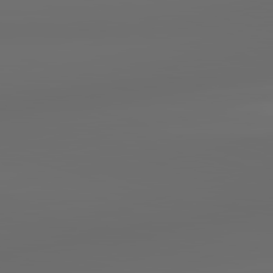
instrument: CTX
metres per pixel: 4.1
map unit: lApd
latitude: 83.4237
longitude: -128.6301
